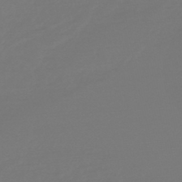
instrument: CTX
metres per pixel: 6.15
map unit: lHb
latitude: -46.3873
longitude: 74.8597
